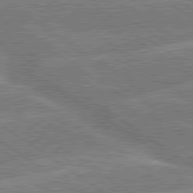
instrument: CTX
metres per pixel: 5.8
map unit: lApd
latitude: 79.7261
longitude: -157.3859
